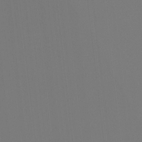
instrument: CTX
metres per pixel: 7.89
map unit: Hto
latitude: -7.8422
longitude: -50.3089
